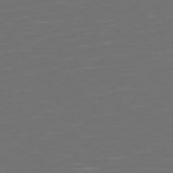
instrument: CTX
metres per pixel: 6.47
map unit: Hpe
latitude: 74.6113
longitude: -125.4993
